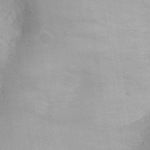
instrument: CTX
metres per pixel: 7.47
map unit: Aa
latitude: 28.9136
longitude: -145.2159
